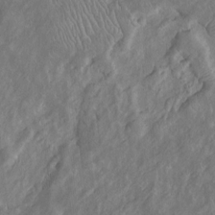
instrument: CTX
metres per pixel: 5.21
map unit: Htu
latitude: -6.2739
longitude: 152.4818
